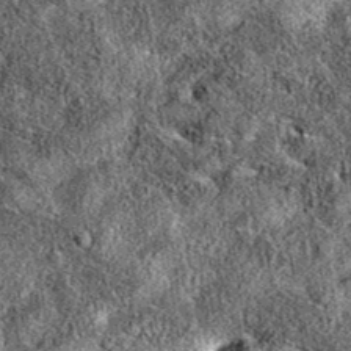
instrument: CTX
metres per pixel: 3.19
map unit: eAb
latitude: 36.5546
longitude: 109.0297
